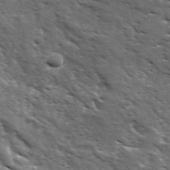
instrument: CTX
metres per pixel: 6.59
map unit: Ave
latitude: 17.8017
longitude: -132.2712
